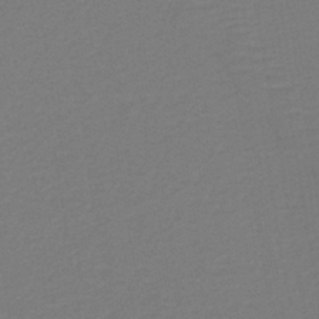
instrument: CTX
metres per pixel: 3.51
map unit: lHb
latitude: -42.3873
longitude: 52.5762
